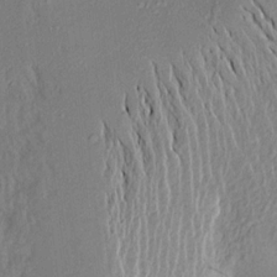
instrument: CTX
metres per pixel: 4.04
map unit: Aa
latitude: 17.4426
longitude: -148.6868
